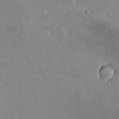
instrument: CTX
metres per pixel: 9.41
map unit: lAvf
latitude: 15.7072
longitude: -127.7828
